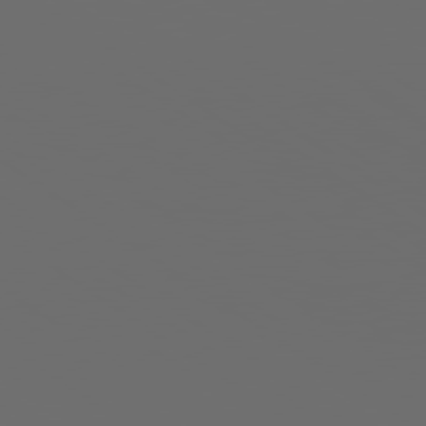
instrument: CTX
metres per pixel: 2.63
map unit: lApd
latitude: 79.7261
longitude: 164.2551
